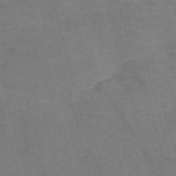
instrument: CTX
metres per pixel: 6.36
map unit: Nve
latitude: -58.7274
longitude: 51.8989
